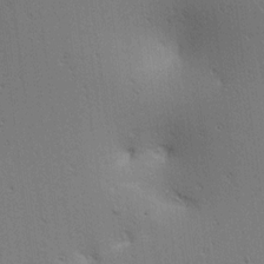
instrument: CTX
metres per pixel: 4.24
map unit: lAa
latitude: 12.6302
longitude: -107.8205
